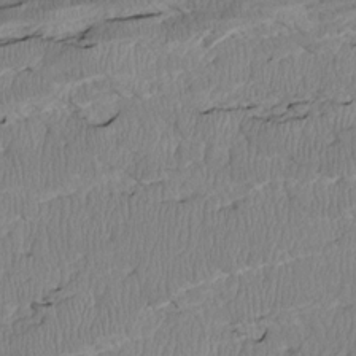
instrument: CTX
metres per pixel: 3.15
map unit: Htu
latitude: 3.0080
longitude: 149.5966
